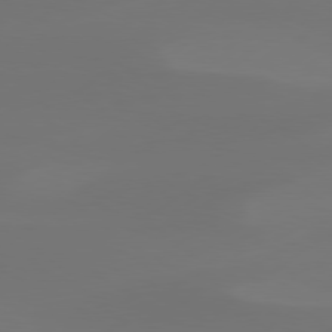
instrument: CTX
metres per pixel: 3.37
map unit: Hpe
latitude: 78.3090
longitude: -129.8772
